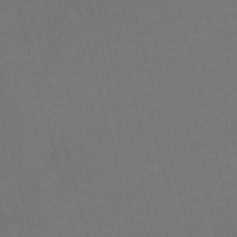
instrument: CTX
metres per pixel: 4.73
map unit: Nve
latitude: -59.2186
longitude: 61.8989
